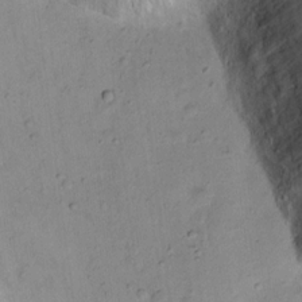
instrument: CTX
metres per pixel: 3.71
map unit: Ht
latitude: 14.3279
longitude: -40.9891
